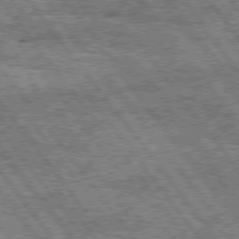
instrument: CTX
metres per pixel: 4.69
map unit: Hpe
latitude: 75.3293
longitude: -156.2333
